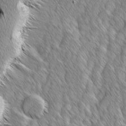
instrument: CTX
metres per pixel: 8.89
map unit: Ave
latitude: -1.4455
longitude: -113.2915
